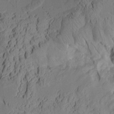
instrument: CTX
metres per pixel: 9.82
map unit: Aa
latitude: 8.6491
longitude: -127.7261
